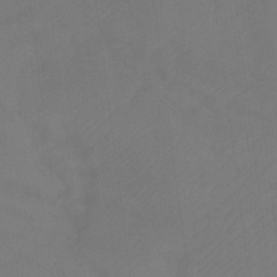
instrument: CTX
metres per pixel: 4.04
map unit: Htu
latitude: -14.5385
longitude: -46.2145
